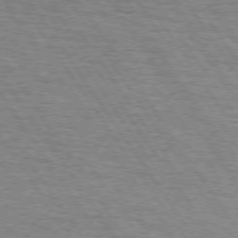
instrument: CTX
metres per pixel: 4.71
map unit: Hpe
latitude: 73.7828
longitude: -130.9703
